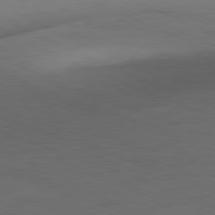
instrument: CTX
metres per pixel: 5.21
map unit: Ap
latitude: -77.0675
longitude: -75.0270
